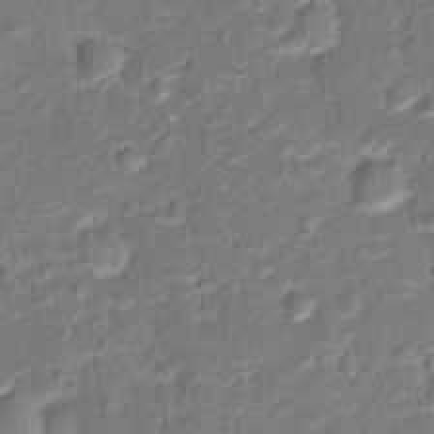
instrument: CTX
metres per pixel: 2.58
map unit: Hto
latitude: 15.1970
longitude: -39.3482
